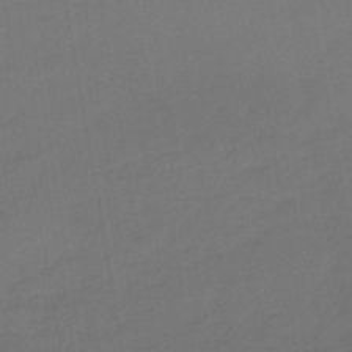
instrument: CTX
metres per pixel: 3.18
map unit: lHb
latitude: -43.4265
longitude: 73.9745
